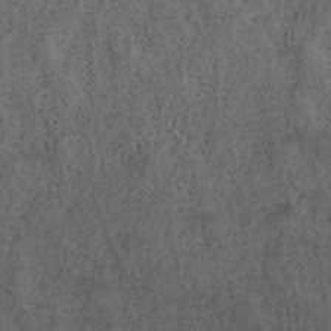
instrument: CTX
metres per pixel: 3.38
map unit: ANa
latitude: 39.3482
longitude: 22.4818
